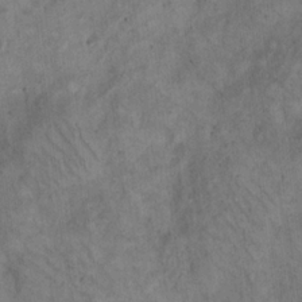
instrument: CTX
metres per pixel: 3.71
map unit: eHh
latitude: 20.6302
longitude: -60.6301
